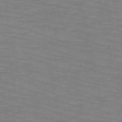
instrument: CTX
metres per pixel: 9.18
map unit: HNb
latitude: -49.8423
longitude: -50.9513
